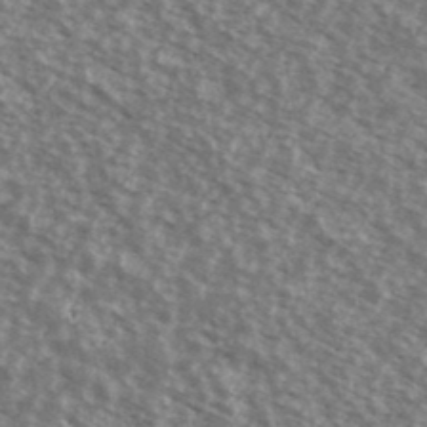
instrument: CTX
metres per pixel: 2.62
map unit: Ave
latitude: 38.8191
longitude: -111.2915
